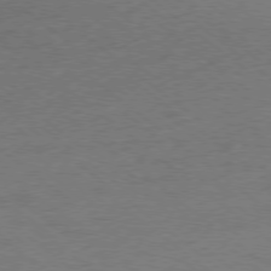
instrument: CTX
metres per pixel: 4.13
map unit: Ap
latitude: -78.8030
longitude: -100.8947
